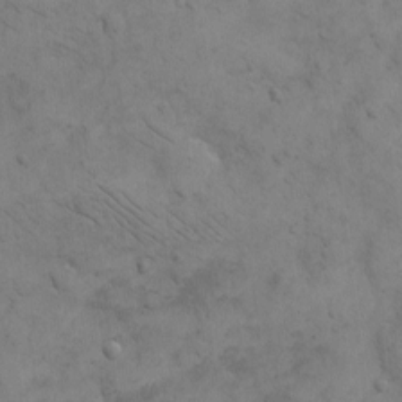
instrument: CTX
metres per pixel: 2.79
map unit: eHh
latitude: -8.8597
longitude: -68.6868
